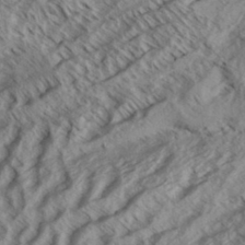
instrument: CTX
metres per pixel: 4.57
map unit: Aa
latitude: 33.6505
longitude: -139.3671
